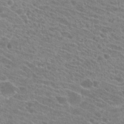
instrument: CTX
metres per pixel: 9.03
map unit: Hto
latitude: 21.7261
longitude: -38.8947
